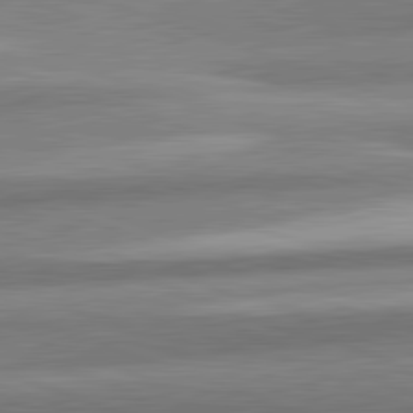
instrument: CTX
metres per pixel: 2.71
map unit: lApd
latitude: 82.2711
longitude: 178.9163
